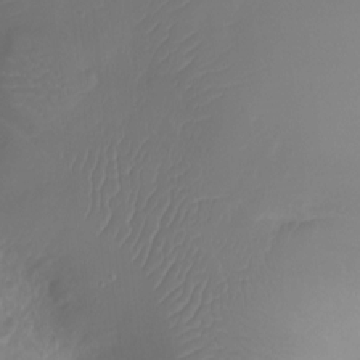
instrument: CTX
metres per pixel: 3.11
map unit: Ht
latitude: -12.1795
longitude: -43.8583
